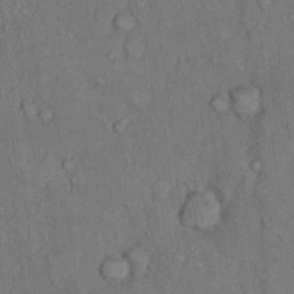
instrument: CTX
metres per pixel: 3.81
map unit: Hto
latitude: 9.8961
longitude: -59.3293
